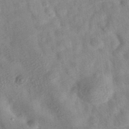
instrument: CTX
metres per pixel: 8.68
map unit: eAb
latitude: 34.8002
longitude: 108.3495
